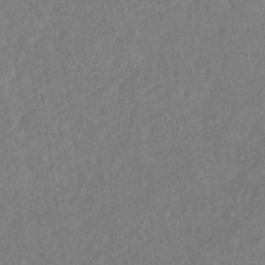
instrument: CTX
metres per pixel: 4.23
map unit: eHb
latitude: -30.3306
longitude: 69.0108
